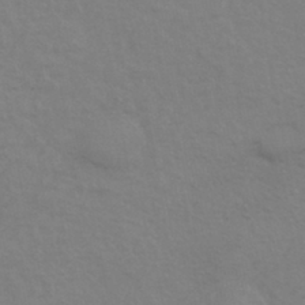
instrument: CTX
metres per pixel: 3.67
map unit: HNhu
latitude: -43.4265
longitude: 90.3496
